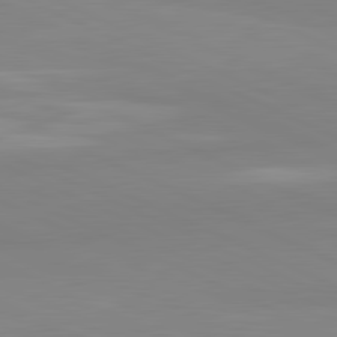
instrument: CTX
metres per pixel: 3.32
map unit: lApd
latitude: 81.7261
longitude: 179.0486
